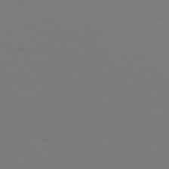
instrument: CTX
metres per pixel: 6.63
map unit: Hpe
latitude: 73.0459
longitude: -122.8191
